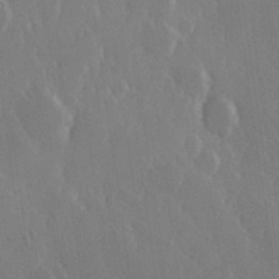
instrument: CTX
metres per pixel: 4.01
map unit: Hve
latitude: 27.5371
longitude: 150.3306
